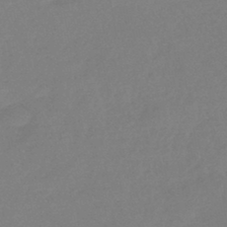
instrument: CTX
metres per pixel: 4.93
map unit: HNhu
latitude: -44.5574
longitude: 91.3510
